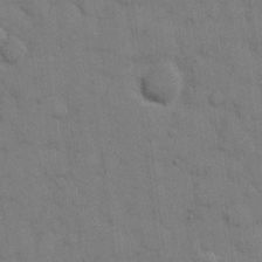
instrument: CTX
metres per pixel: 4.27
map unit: eHh
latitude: 9.5938
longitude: -67.1781
